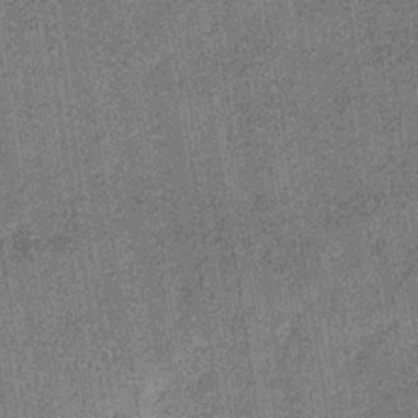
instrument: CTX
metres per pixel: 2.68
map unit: lHb
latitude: -35.9367
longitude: 64.1795
